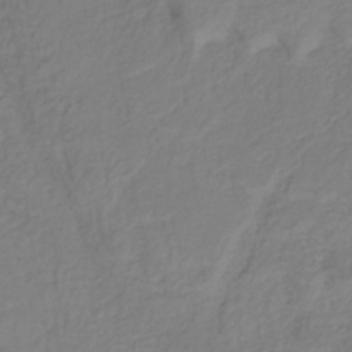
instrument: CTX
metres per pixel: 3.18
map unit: HNhu
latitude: -29.2754
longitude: 68.0661
